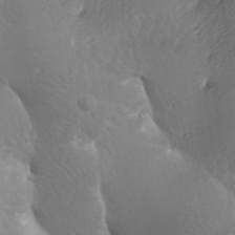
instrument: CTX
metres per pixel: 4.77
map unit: lAa
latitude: -9.3132
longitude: -125.6882
